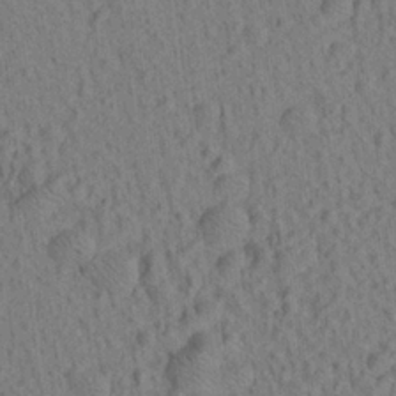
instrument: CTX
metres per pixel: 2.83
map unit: Aa
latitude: 21.9150
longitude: -139.1214
